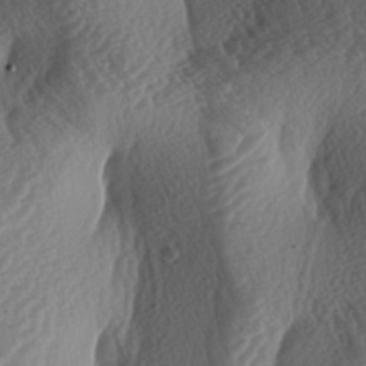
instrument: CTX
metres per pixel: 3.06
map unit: lAa
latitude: -3.4076
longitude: -128.1767
